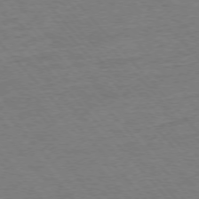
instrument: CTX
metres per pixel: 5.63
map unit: Ap
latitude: -76.6896
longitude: -95.5749
